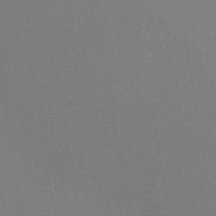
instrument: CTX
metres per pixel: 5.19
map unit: HNb
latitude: -44.4062
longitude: -40.3278
